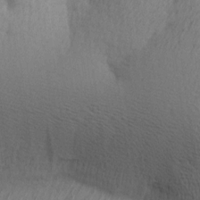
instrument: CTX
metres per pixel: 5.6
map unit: Ave
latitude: 13.5560
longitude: -106.2145
